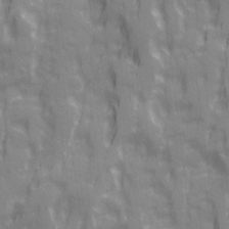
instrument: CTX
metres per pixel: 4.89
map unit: Ave
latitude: 20.4034
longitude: -132.5924
